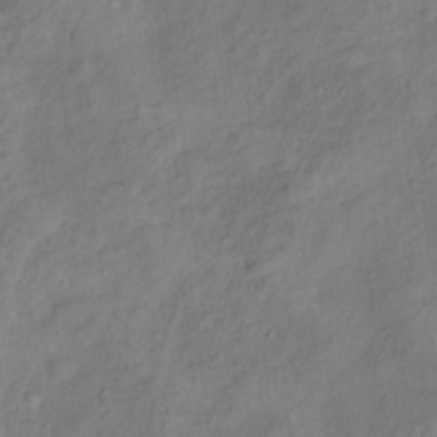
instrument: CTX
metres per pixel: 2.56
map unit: Ht
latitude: 12.1767
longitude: -40.1388
